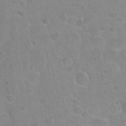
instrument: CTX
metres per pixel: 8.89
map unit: Hto
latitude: 22.6679
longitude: -50.6679
